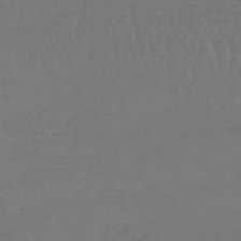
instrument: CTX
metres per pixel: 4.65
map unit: lHb
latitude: -45.2565
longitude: 68.4062
